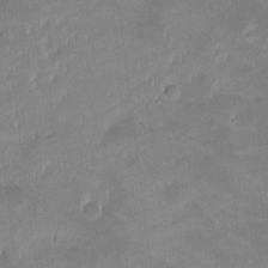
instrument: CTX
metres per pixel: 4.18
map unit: eHh
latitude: -2.3117
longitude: -84.6302
